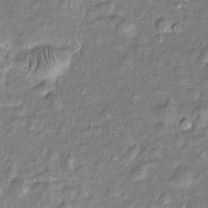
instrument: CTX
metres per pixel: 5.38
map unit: Htu
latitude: -5.5399
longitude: 157.6911
